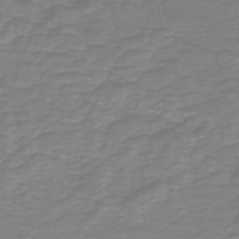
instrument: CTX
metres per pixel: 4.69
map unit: HNb
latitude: -46.1039
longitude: 52.6518
